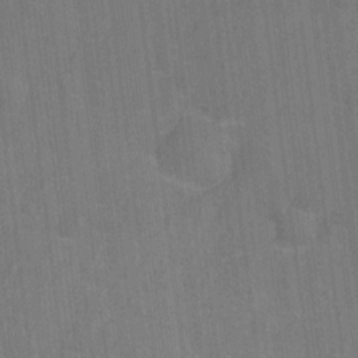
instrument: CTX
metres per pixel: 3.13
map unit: Ht
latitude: -9.6344
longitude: -36.1767
